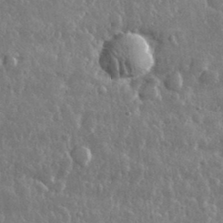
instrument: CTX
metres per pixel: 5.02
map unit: lHvf
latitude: 32.3089
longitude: -90.8002
